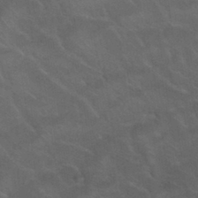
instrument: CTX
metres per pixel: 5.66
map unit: Nhu
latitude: 30.0255
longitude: -51.7449
